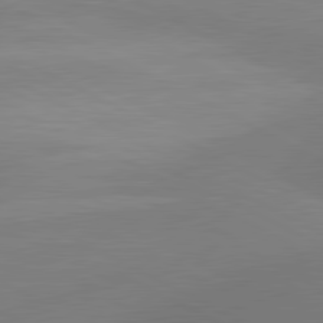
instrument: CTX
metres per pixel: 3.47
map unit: lApd
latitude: 80.8569
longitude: 127.3320
